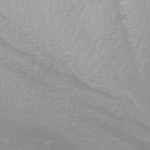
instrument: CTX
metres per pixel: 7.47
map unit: Nhu
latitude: -8.0661
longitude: -94.7624
